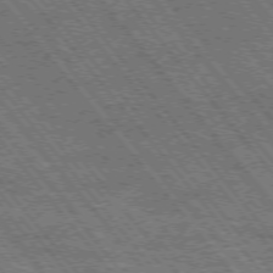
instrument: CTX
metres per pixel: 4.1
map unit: Hpe
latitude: -75.5211
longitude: -16.5735
